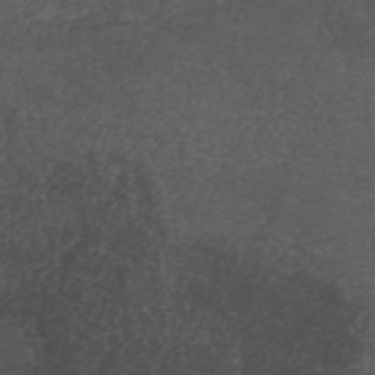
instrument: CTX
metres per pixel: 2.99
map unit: ANa
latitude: 41.3670
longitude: 53.4454
